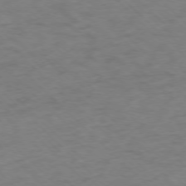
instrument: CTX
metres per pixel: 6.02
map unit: Ap
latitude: -76.4818
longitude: -78.1956
